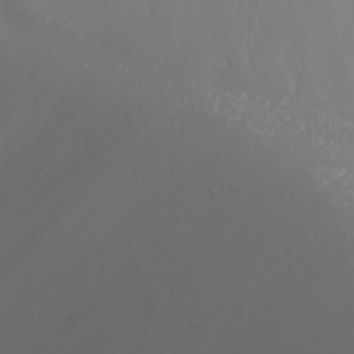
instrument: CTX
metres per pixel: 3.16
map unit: Nhu
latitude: -7.5588
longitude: -75.9906
